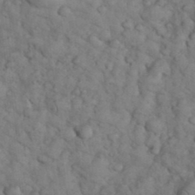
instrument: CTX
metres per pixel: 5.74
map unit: eHh
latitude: 33.7261
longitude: -67.0458
